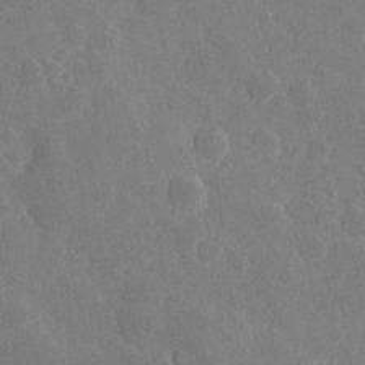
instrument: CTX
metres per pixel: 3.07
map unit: Hve
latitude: 25.4426
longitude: 150.2362
